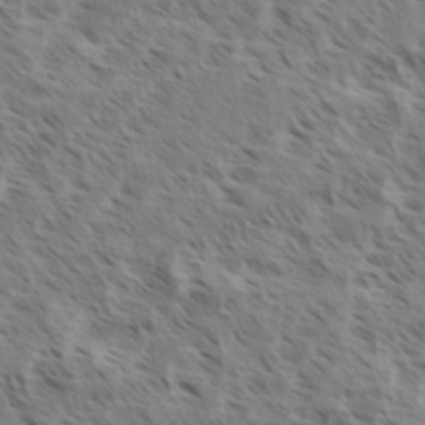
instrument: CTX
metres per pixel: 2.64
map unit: eHh
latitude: 35.0458
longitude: -139.0269
